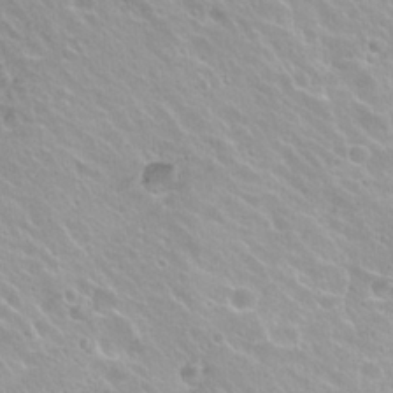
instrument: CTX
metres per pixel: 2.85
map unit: Hto
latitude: 20.5924
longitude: -33.5749
